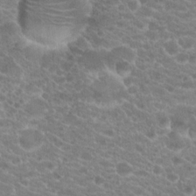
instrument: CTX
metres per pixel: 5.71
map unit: Hto
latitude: 20.2523
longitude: -39.6883
